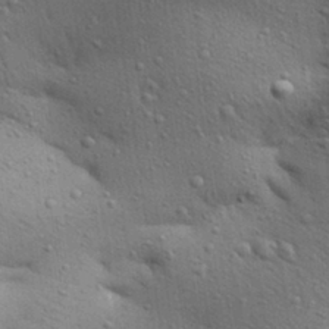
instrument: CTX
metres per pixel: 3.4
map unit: Aa
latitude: 30.2145
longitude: -147.5560
